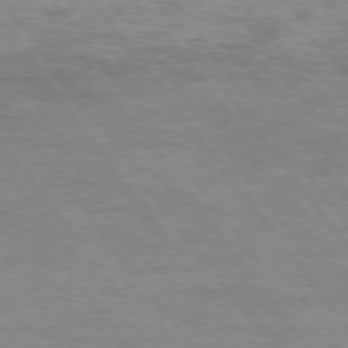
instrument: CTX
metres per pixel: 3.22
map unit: Hpe
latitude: 75.1592
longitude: -140.9135
